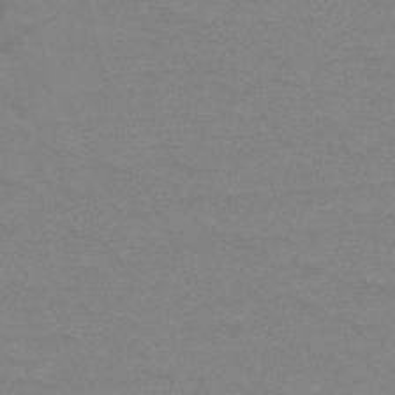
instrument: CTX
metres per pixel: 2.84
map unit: HNb
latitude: -52.2361
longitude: -43.7639
